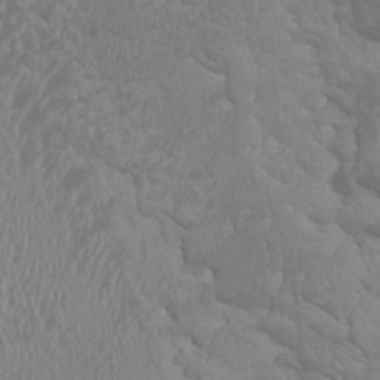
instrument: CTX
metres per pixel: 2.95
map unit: HNhu
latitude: -0.5007
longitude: 1.5777
